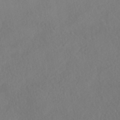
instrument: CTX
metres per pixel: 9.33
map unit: HNhu
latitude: -40.5007
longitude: 104.5007
